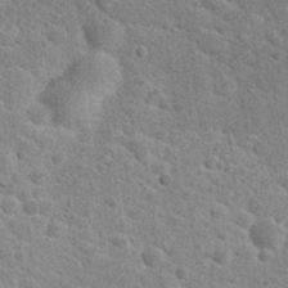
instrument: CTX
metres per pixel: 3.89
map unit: Hto
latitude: 24.0822
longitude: -49.3104
